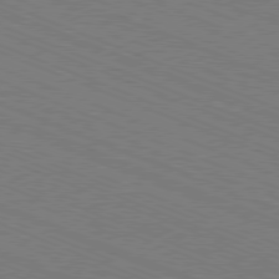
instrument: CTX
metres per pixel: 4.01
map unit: Ap
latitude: -80.9542
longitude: -74.5357
